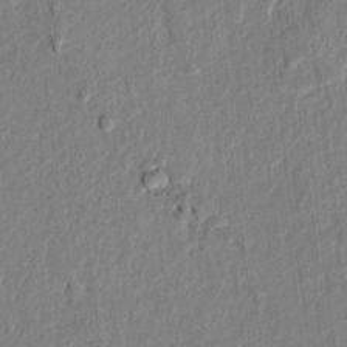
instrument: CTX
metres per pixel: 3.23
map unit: lAvf
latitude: 7.2159
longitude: 166.5952
